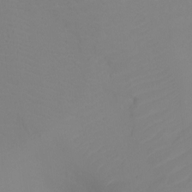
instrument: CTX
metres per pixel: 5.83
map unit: Ht
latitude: -4.8408
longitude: -26.9136
